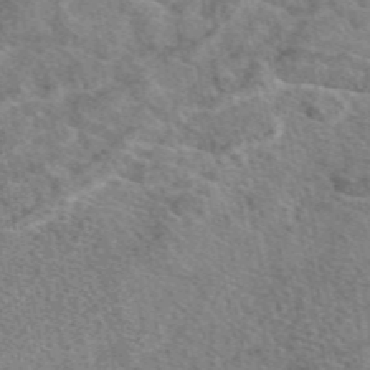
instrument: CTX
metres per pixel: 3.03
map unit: eAb
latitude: 48.8758
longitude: 109.9556
